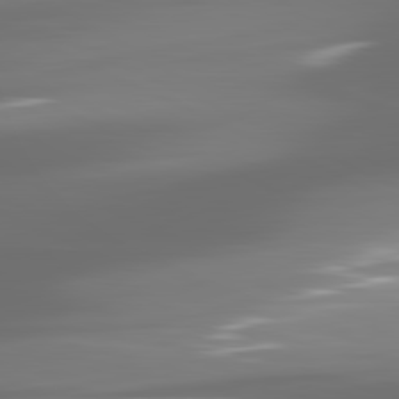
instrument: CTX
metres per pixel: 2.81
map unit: lApd
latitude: 81.6505
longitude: -136.2712
